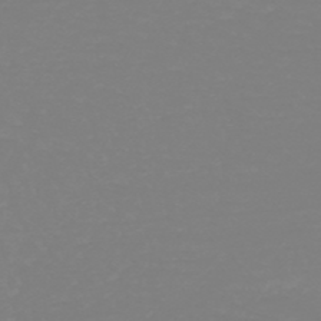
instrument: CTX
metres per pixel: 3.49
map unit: HNb
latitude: -49.3510
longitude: -50.4790
